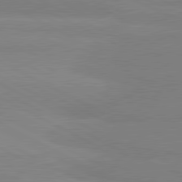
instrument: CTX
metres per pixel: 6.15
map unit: lApd
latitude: 81.3671
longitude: -179.7261
